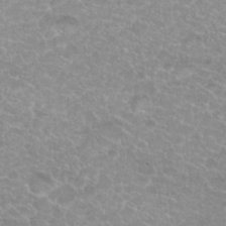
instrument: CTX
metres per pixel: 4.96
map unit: Hto
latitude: 20.2145
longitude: -37.1214
